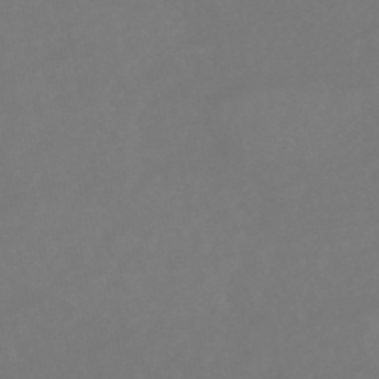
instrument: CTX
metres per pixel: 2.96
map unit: HNhu
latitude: -48.9164
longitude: 100.9352
